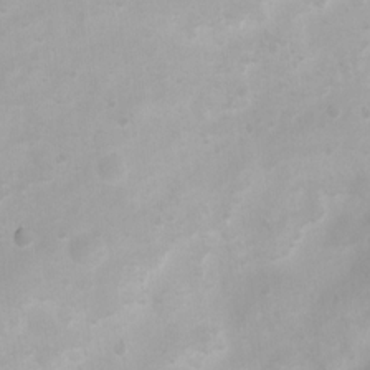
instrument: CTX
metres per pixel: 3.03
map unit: Ht
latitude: 3.8583
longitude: -22.1956
